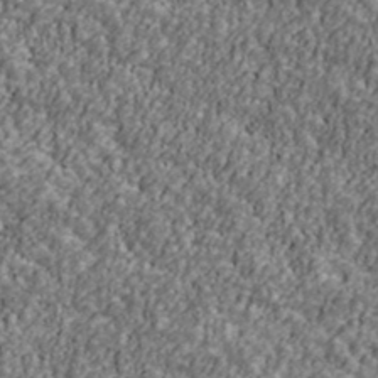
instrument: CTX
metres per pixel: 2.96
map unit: Ave
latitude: 41.9906
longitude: -111.7072
